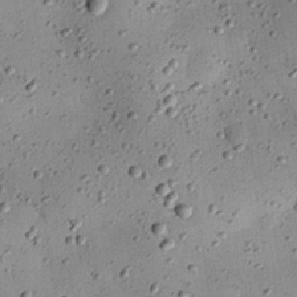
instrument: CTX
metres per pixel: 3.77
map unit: eHh
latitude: 24.7246
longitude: -71.1592
